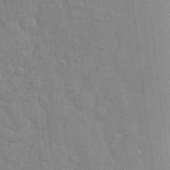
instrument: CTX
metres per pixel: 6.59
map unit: Hve
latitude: -11.2754
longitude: 175.7855
